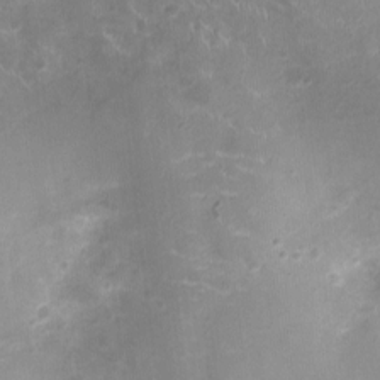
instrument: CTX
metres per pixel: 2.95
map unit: Ht
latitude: -4.6707
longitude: -15.6883
